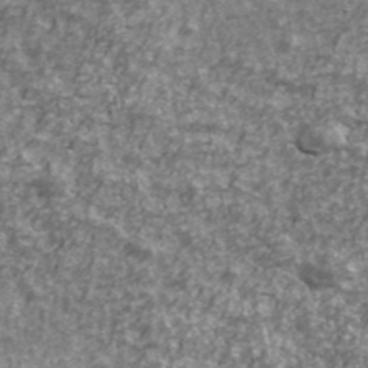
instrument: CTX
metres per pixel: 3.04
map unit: Ave
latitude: 42.1011
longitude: -114.1199
